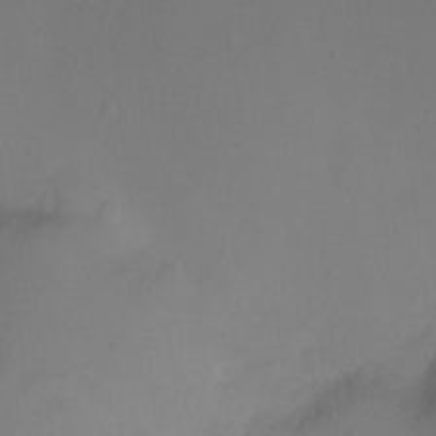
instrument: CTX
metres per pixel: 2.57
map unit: Ht
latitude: 2.1955
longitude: -35.5560
